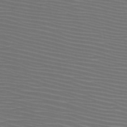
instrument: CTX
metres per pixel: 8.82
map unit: HNb
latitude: -48.3496
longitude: -44.5734
